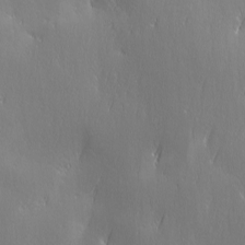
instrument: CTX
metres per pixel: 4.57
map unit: Ave
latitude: 2.4034
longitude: -113.1214
